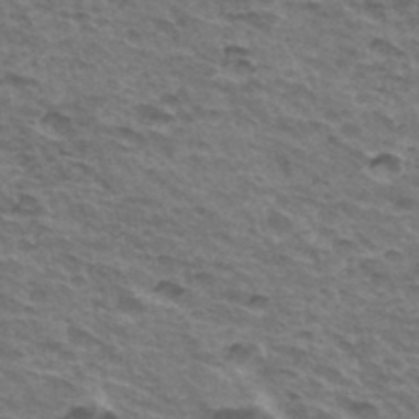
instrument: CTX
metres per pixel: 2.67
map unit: Hto
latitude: 34.2900
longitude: -42.9703
